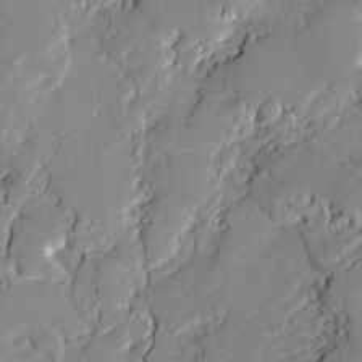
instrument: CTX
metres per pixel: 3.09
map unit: lAvf
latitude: -1.2943
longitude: -109.2159
